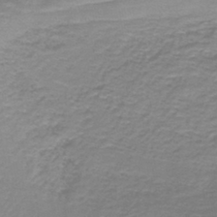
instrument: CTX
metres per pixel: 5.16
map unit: lHb
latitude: -41.6911
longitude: 58.2361
